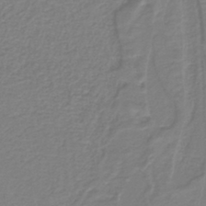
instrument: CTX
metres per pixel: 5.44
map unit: lHb
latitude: -42.4440
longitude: 52.2928
